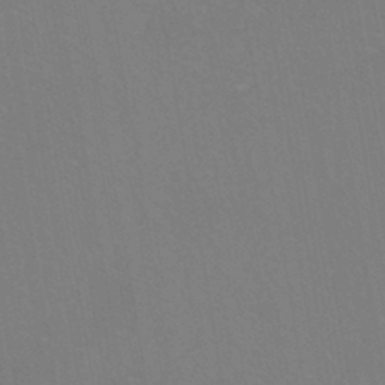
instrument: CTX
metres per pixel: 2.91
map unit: eHh
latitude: -43.1809
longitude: -31.9151
